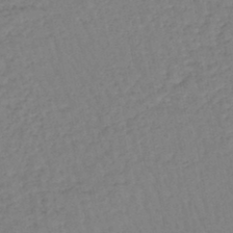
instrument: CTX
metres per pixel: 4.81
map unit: eHb
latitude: -45.2754
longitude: 80.5385
